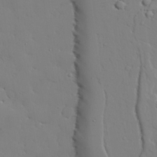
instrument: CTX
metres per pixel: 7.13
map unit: lAvf
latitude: 24.1766
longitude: -109.6693
